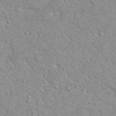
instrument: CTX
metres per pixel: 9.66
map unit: eHh
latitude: 32.1389
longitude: -60.1766
